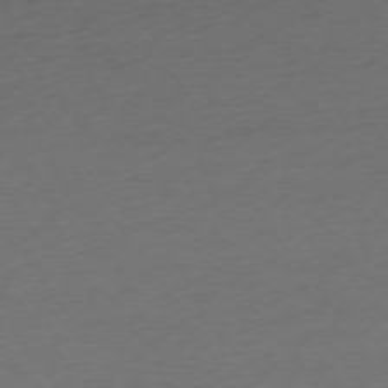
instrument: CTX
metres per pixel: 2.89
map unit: Ap
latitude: -74.9731
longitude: -71.0647
